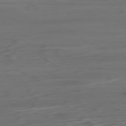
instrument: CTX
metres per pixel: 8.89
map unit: Ap
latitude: -79.8800
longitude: -57.6127
